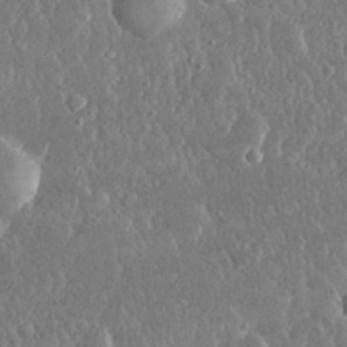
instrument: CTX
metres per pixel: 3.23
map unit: lHvf
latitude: 30.5357
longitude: -92.5545
